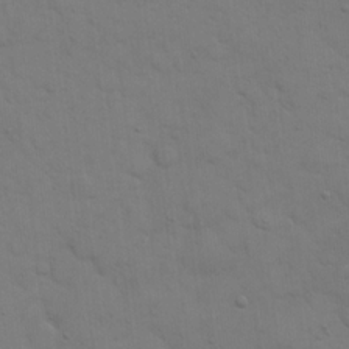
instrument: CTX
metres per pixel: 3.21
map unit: eHh
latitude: 19.0836
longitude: -63.1403
